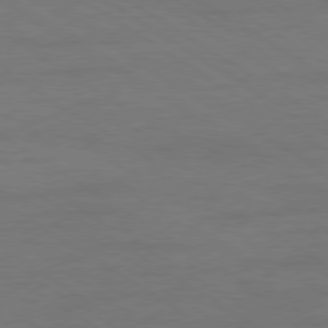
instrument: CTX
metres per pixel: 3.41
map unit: Ap
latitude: -79.8233
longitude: -52.5924
